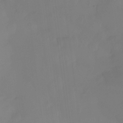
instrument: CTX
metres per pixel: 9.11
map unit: Htu
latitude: -14.6519
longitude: -48.4034
